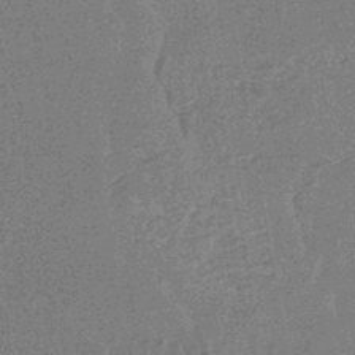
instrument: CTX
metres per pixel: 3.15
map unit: HNhu
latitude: -43.5777
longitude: 99.0486
